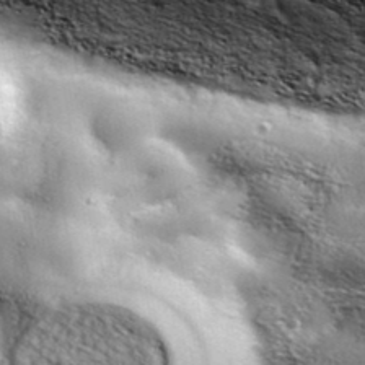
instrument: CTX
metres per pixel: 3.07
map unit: ANa
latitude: 39.6883
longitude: -90.6113
